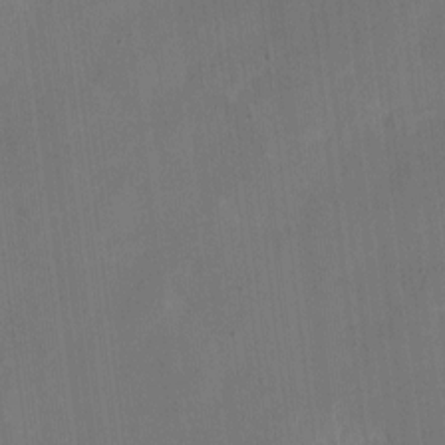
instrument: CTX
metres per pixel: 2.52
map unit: eHh
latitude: 4.7057
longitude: -67.9339
